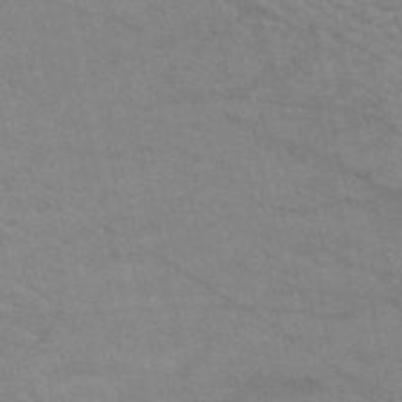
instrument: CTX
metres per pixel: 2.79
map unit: HNb
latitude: -52.9541
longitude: -44.7435
